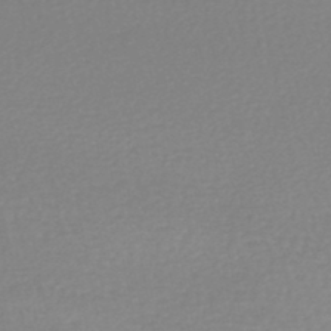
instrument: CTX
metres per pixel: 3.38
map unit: HNhu
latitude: -48.1417
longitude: 103.9367
